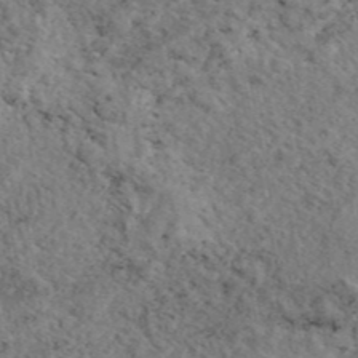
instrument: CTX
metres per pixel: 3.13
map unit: eAb
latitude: 45.2348
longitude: 113.9367
